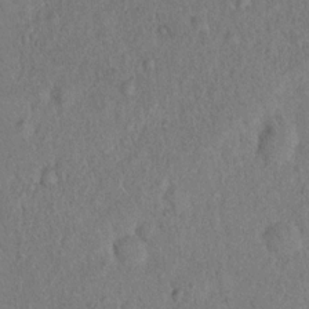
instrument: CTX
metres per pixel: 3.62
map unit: eHh
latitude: 18.4034
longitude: -62.8002
